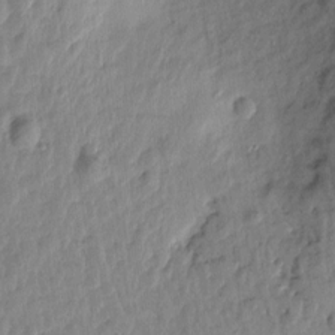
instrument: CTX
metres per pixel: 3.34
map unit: Htu
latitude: 1.8583
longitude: -179.3671
